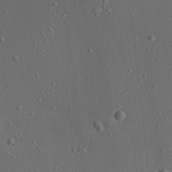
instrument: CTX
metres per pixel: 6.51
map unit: Aa
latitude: 23.1592
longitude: -137.8773
